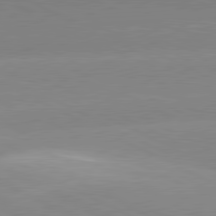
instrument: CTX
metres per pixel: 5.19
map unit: lApd
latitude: 81.1781
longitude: -151.1214
